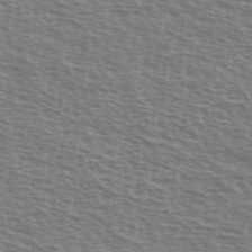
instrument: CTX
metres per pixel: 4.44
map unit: Ave
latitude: 37.9528
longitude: -113.0647
